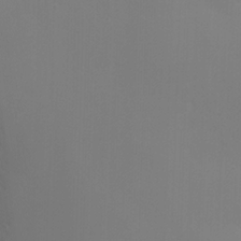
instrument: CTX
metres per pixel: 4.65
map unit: Ht
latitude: 1.2348
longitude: -20.4034
